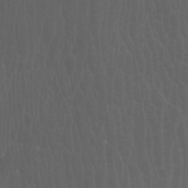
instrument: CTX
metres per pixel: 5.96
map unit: Nhu
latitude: -4.6707
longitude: -73.4427
